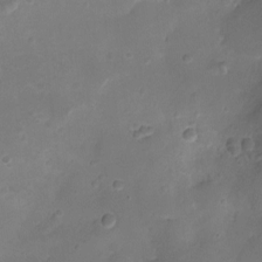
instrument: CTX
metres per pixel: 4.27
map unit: Ht
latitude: -7.3320
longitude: -21.4049
